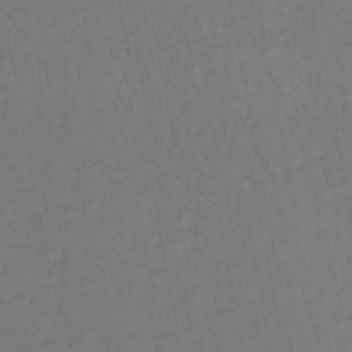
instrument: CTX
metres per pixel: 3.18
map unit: HNhu
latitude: -47.3131
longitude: 96.9731
